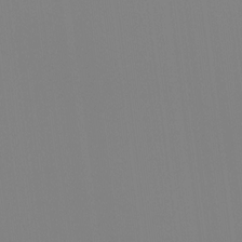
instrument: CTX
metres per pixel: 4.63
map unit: Ht
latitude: -16.0472
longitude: -48.2145
